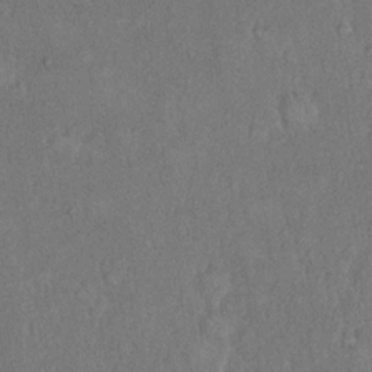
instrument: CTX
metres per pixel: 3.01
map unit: eHh
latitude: 17.8017
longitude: -62.7058
